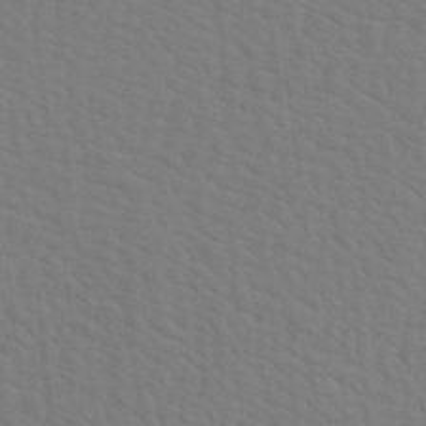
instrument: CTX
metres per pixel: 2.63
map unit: Aa
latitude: 19.2348
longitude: -142.0255
